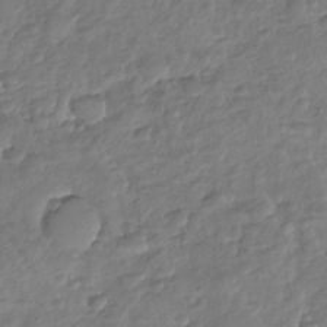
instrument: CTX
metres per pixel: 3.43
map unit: Nhu
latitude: -30.3306
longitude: -61.7071
